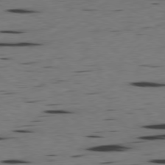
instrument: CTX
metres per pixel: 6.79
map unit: Ap
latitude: -79.8044
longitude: -100.1578
